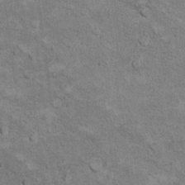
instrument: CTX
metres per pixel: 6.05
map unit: Hto
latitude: 10.1767
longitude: -36.7057
